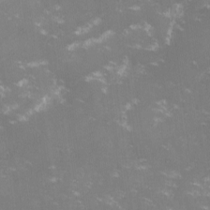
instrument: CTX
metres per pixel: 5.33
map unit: lHvf
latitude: -13.8422
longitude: -100.5924
